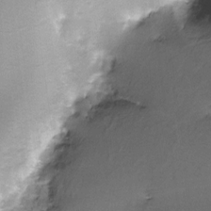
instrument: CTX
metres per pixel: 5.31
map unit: Nve
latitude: -24.5951
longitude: -109.2348
